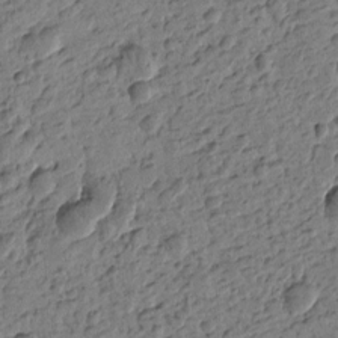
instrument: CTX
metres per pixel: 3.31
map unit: Htu
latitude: -1.1432
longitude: -176.1955
